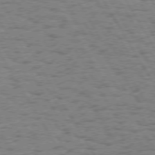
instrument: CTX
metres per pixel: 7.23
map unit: Hpe
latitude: 74.3467
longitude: -135.2537
